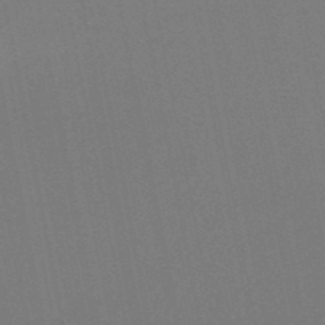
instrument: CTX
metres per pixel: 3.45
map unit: lHb
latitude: -50.3873
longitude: 81.5021
